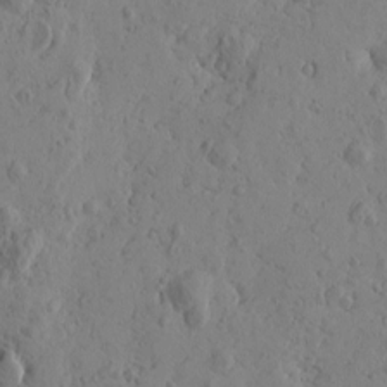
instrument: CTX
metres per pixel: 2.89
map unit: Htu
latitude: -1.3132
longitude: -177.1214
